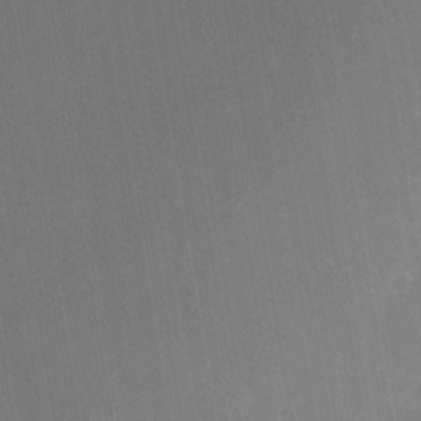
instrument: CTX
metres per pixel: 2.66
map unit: eHh
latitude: 4.6113
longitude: -69.7072
